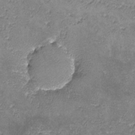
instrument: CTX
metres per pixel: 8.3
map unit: lHvf
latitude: -13.6155
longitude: -102.2522
